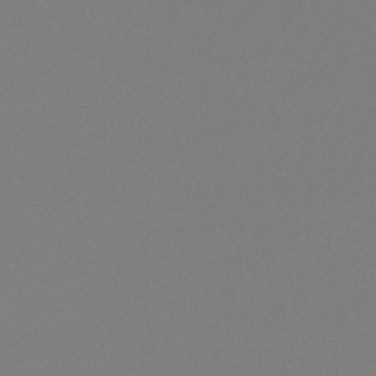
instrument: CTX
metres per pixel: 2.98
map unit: lHb
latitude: -46.1417
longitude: 76.0094
